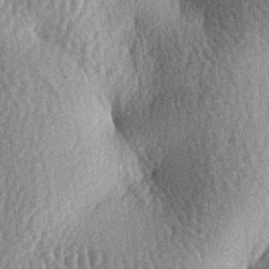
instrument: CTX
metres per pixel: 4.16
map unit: lAa
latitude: -6.8597
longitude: -127.7639
